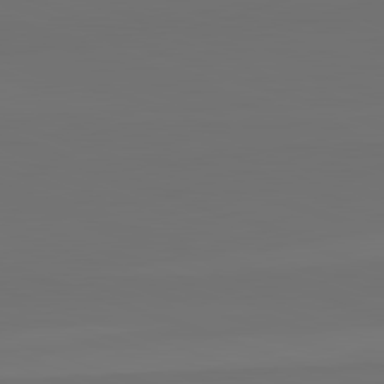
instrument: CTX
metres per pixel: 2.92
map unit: lApd
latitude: 82.5167
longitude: 144.9164
